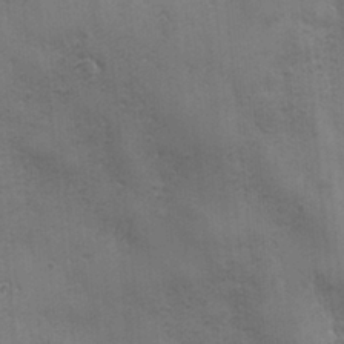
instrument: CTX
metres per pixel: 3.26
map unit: Ave
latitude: -7.0864
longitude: -120.5924
